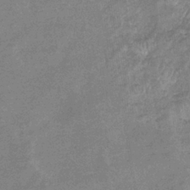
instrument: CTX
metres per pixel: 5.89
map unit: eHb
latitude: -37.7099
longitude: 77.2376
